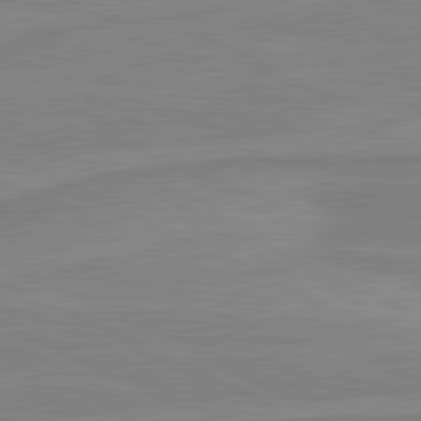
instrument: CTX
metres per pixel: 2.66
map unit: lApd
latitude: 81.0269
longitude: 169.8422
